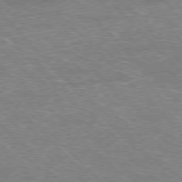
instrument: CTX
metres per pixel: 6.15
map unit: Hpe
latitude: -77.1620
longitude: -12.1200
